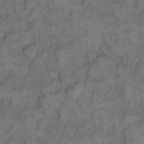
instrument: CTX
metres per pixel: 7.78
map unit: eHh
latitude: 13.3293
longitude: -64.6868
